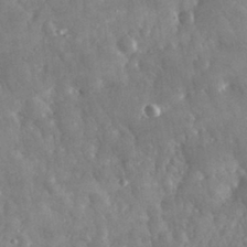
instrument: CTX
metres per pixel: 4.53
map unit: eHh
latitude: 32.0822
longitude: -69.8395
